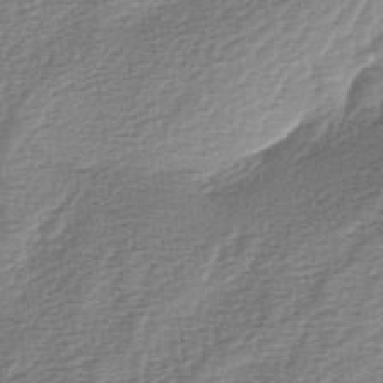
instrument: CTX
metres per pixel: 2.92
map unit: lAa
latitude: -3.6154
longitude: -128.3467
